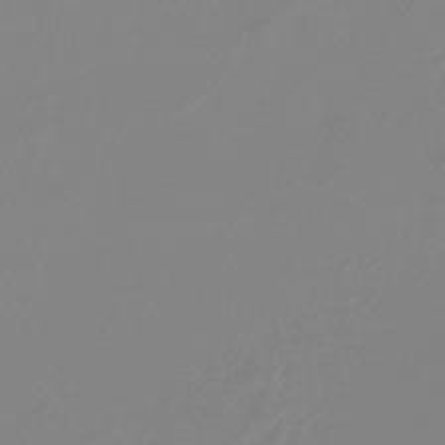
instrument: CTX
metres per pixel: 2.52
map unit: lHb
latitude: -44.0283
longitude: 75.4644
